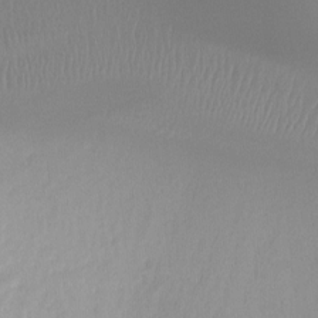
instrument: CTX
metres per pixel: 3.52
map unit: Ht
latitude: -15.7667
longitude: -45.1403
